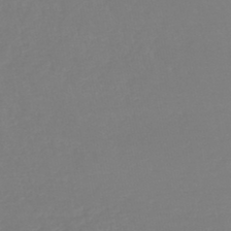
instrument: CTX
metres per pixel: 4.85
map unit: lHb
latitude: -45.0109
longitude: 72.3873
